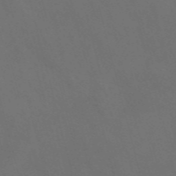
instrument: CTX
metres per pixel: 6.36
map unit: Nve
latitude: -58.1794
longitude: 65.1431
